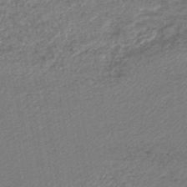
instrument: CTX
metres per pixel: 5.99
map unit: lHb
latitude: -44.7085
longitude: 64.8219
